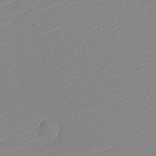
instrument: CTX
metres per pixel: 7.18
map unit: eHh
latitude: -5.9745
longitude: -87.0080
